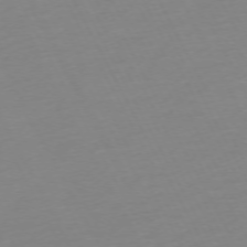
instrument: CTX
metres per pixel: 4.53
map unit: Ap
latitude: -73.3698
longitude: -69.5182
